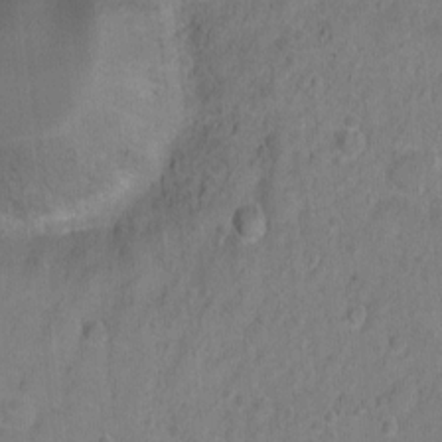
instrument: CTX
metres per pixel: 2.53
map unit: Hto
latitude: -6.5951
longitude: -35.5938
